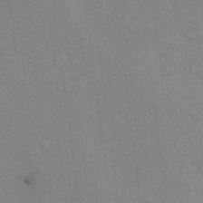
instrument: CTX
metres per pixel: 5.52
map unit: Hto
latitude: 12.5357
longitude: -61.0647
